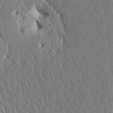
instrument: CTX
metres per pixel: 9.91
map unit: HNhu
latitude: 5.6883
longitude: -6.6490
